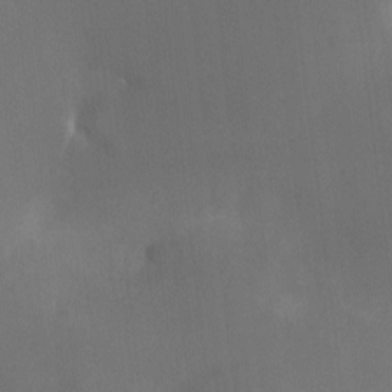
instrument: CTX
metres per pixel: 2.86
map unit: Nhu
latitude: -11.0864
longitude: -40.6112
